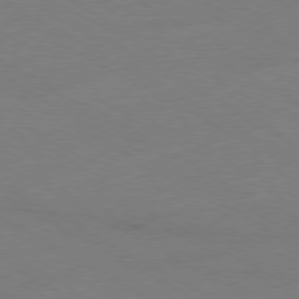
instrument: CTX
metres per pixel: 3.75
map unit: Ap
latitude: -79.6344
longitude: -83.0458
